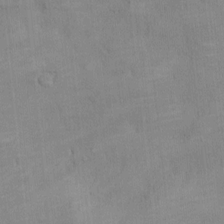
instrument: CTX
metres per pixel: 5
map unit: Ht
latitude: -2.7274
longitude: -14.6680
